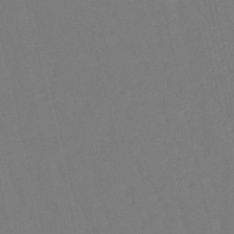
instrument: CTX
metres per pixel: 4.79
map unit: eHb
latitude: -49.9556
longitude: 76.3306
